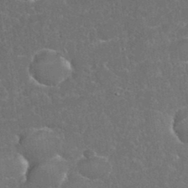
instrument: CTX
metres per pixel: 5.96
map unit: eHh
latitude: 36.7058
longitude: -61.5371
